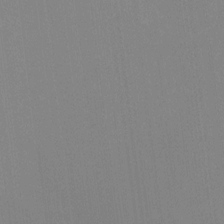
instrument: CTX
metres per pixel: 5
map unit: HNhu
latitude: -2.1038
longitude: -7.7072
